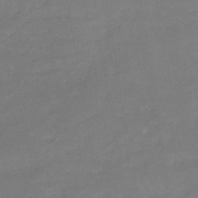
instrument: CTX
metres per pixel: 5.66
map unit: HNb
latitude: -45.2754
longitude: -35.9717
